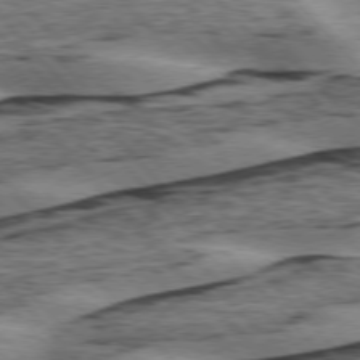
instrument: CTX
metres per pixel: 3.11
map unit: lApd
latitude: 75.8772
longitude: -78.1389
